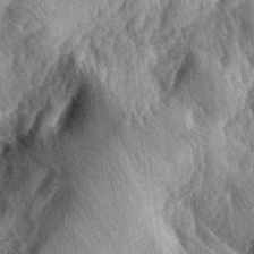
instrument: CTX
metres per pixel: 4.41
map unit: lAa
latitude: -4.2928
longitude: -126.2712
